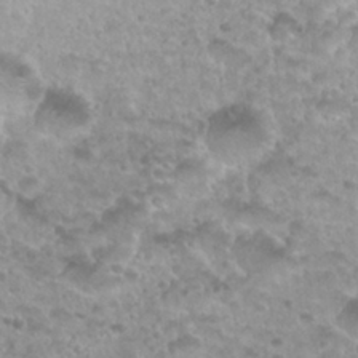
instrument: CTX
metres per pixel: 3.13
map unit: Nhu
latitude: 27.8206
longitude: -53.6694
